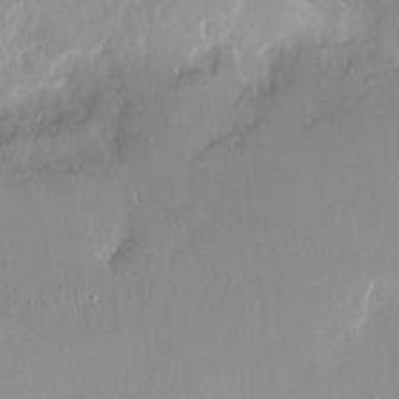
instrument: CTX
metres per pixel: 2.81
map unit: Nhe
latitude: -2.3684
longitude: -59.5938
